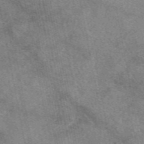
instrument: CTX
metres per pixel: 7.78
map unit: eAb
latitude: 47.7261
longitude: 121.8044
